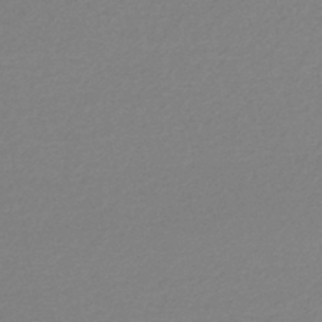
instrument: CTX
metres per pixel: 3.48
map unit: lHb
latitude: -45.4643
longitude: 73.7855
